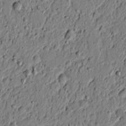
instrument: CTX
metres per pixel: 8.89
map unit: lAvf
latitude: 5.4048
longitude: 164.8219
